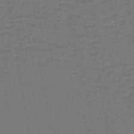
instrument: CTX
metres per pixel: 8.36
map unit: lHb
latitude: -43.9367
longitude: 74.2362
